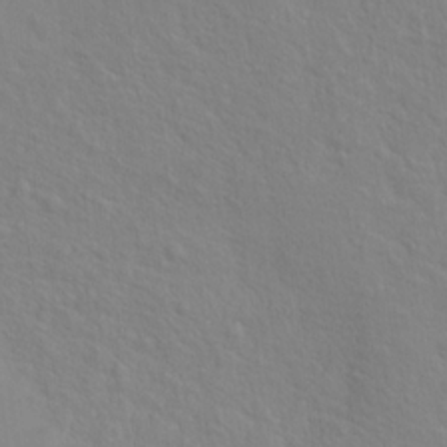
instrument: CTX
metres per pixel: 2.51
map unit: Hto
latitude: 17.5749
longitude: -39.6127
